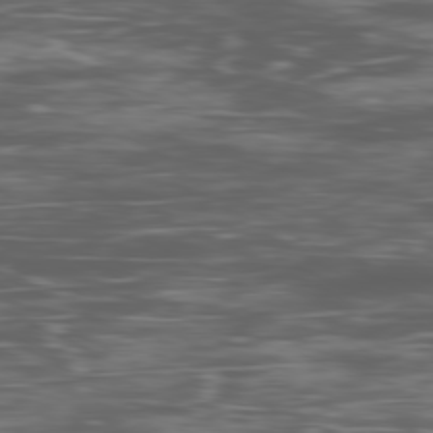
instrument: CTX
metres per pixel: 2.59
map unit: Ap
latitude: -80.0472
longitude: -73.1970
